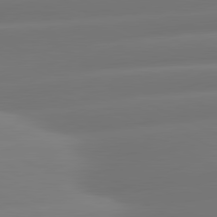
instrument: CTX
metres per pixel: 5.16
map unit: lApd
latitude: 81.0458
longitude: -160.6868
